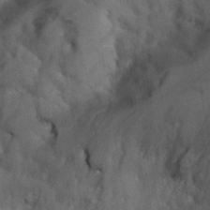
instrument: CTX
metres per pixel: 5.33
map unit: Hto
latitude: 35.4804
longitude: -50.9891
